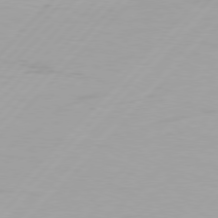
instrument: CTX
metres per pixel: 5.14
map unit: Hpe
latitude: 77.1403
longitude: -138.0822
